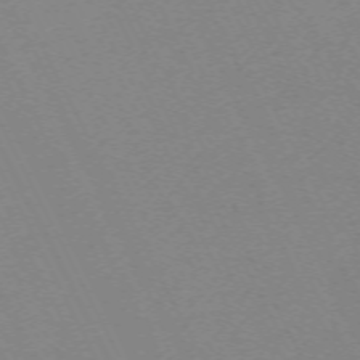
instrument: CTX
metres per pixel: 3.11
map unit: Hpe
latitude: -70.5952
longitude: 16.5763
